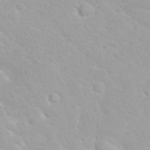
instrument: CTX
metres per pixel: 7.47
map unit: eHh
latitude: 31.9339
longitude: -60.6301
